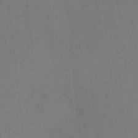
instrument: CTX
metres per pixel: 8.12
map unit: HNhu
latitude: 7.0836
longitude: 4.0472
